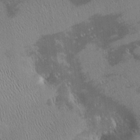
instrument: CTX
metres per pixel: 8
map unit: eHh
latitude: -1.8612
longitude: 19.8989
